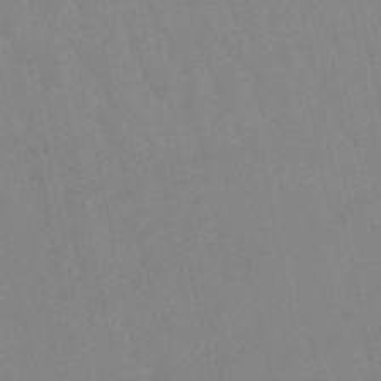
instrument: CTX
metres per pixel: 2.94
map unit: lHb
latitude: -48.5574
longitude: 84.0661
